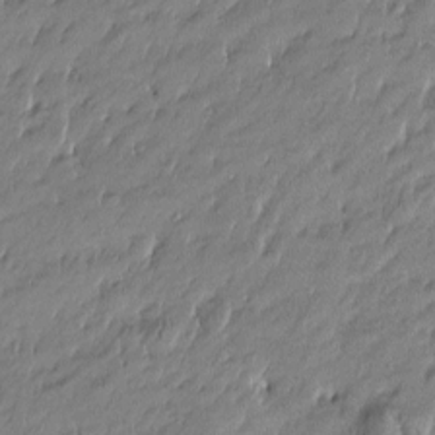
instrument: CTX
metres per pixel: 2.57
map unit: Htu
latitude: -5.1053
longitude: 176.6896
